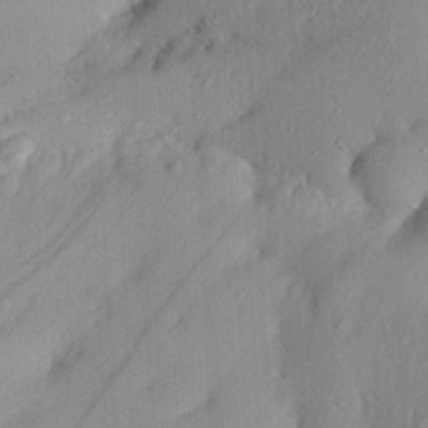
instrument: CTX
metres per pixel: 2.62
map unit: Aa
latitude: 29.8394
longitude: -133.0458
